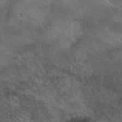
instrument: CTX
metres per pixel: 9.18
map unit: Nhu
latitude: 31.2348
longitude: -54.4034
